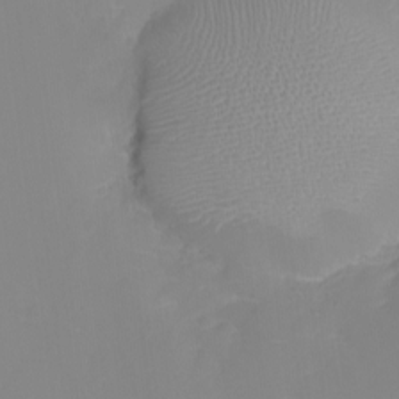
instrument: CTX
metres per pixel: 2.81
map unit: Nhu
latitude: -8.9919
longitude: -84.6302
